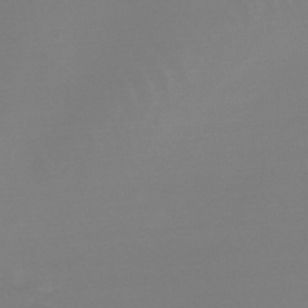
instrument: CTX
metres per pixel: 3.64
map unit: lHb
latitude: -48.6897
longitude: 66.7274
